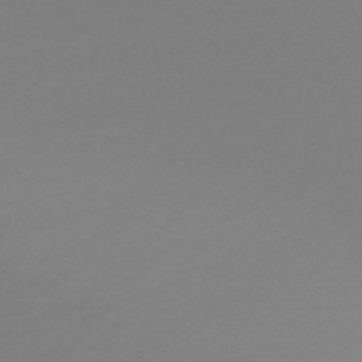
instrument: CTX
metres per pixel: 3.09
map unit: lHb
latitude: -46.5951
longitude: 66.1795
